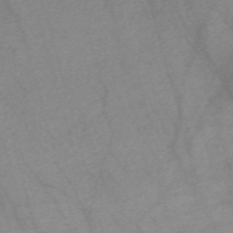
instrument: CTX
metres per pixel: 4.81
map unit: Nve
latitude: -59.1620
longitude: 64.6519
